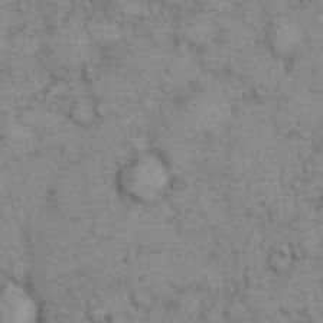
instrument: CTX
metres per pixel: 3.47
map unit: eHh
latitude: 14.4790
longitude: -63.6883
